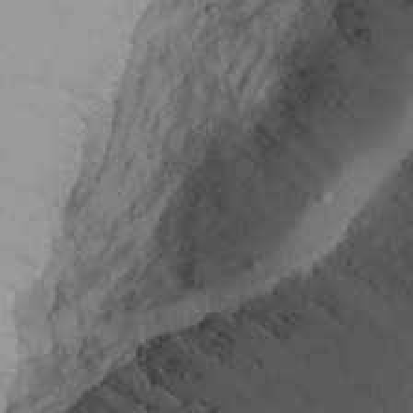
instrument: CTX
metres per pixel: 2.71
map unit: Aa
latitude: 24.2144
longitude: -131.8773
